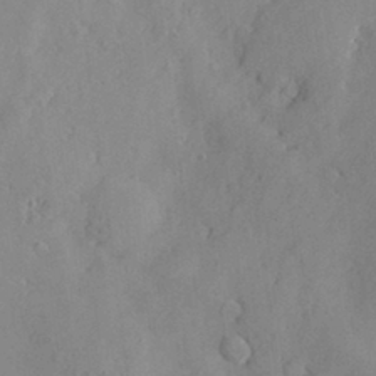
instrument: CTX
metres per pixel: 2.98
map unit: Nve
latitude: -8.0661
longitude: 175.0864
